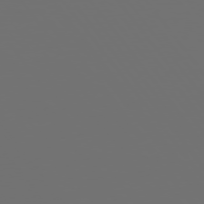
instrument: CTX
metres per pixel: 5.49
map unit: Hpe
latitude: 75.2537
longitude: -126.5924
